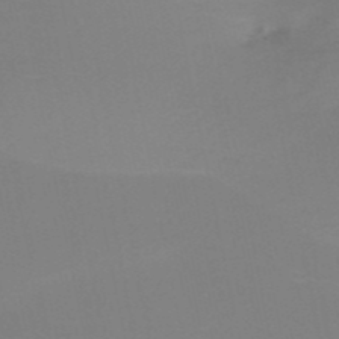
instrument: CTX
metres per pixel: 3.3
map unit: HNb
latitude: -51.5777
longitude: -42.4601
